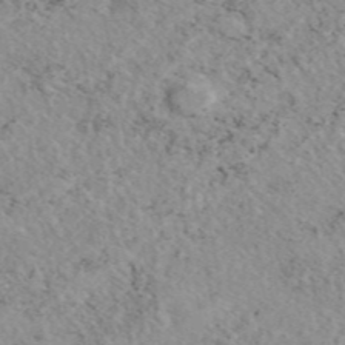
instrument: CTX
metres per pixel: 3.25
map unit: eAb
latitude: 45.4237
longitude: 112.4251
